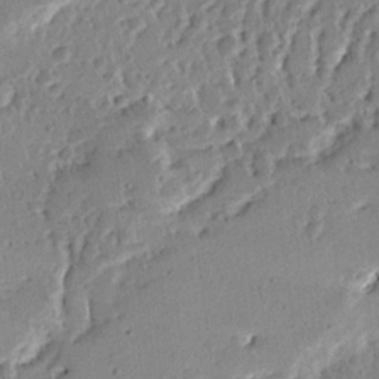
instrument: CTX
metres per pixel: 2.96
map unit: Ave
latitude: 13.6883
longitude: -138.5735
